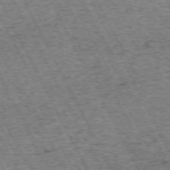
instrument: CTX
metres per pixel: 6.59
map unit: Hpe
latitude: -71.6344
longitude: 11.7100
